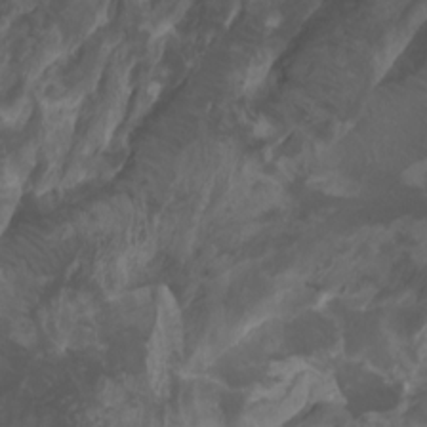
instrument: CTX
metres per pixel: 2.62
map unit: Htu
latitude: -7.6344
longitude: -64.6301
